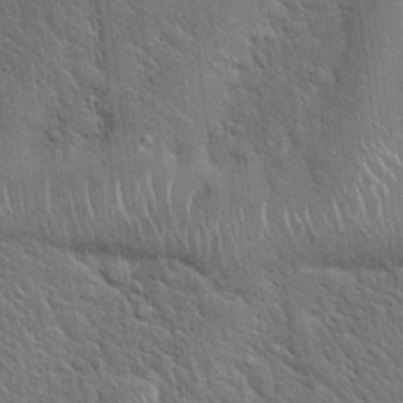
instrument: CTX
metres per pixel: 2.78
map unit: Hto
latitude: 19.9717
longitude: -52.2523
